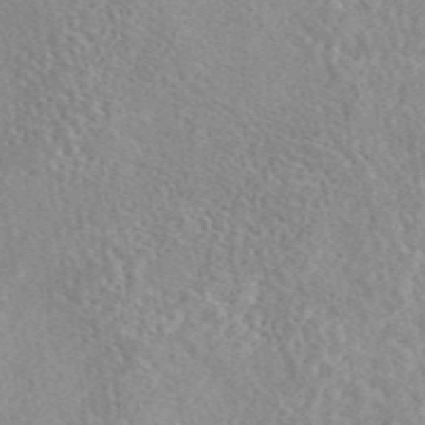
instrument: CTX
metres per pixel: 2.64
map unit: eAb
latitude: 44.2144
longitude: 116.5195
